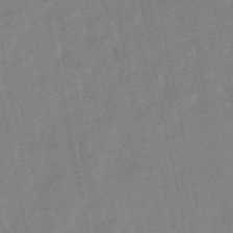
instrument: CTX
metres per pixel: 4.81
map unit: lHb
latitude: -48.4629
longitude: 80.3684
